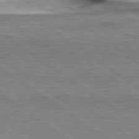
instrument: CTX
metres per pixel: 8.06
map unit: lApd
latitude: 79.5749
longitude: -141.0647
